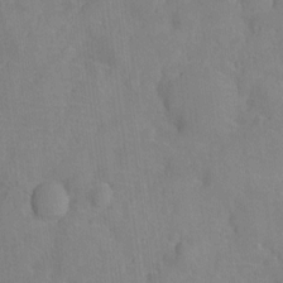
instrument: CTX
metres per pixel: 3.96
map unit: Ht
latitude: -9.2187
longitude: -22.1956
